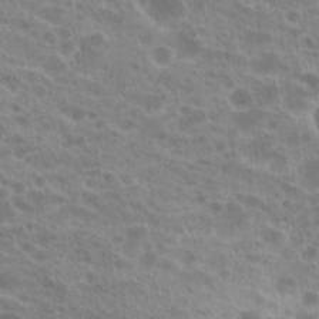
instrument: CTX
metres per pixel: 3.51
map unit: Hto
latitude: 21.4427
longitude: -38.4979
